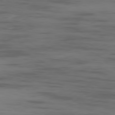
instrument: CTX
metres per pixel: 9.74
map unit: Ap
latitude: -80.0283
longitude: -62.8947
